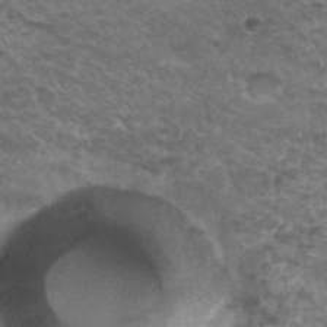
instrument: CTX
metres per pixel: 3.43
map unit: Hto
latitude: 33.3293
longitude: -47.7639
